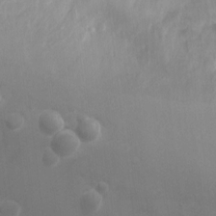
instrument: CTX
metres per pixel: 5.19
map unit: Ht
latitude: 3.4426
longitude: -29.1403
